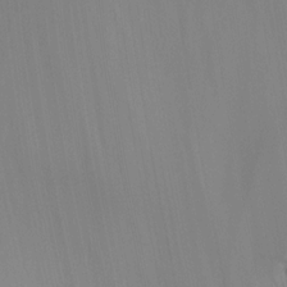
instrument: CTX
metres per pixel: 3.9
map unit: Ht
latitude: -12.3306
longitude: -48.4412
